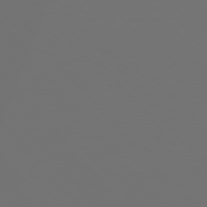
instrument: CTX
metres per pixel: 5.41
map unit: Hpe
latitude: 76.7624
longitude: -166.0444
